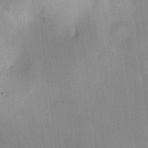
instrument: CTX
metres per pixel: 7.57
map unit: HNhu
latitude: 10.8380
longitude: 9.4076
